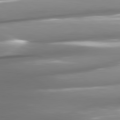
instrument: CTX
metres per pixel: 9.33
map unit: lApd
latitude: 81.0836
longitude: -144.1200
